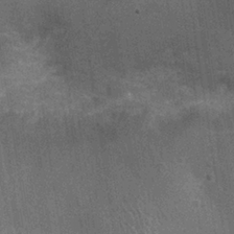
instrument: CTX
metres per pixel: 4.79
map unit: Ht
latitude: -1.2943
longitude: -15.8962
